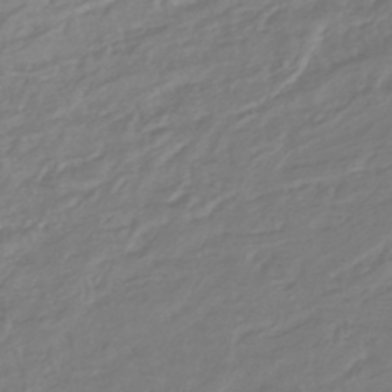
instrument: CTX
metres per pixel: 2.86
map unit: lHb
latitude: -42.9919
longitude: 77.5021
